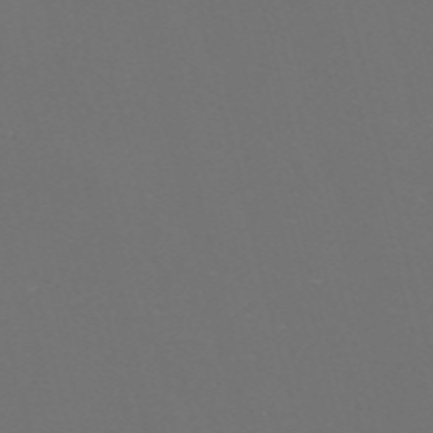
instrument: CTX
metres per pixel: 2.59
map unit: Nve
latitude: -57.5021
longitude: 52.3306
